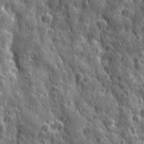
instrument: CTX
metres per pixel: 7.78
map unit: Ave
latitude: 12.6869
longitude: -104.6869
